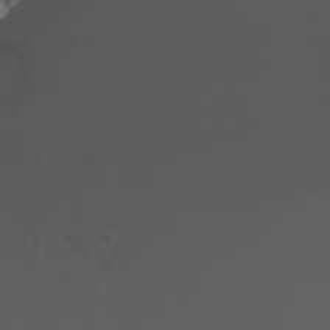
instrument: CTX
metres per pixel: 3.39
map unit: Nhu
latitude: -4.5007
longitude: -90.1767
